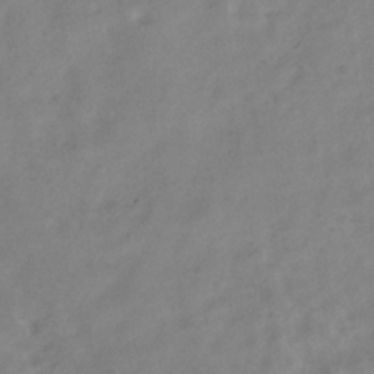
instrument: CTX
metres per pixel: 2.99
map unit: ANa
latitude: -38.9164
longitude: 96.7652
